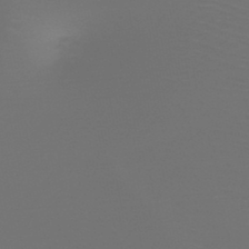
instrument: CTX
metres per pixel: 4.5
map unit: HNb
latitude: -47.8422
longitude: -43.6127
